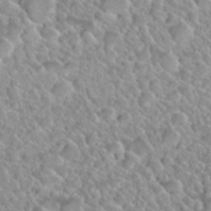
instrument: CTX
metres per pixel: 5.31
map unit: Nhu
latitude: 29.7827
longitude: -53.9339
